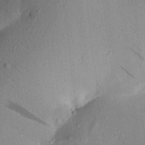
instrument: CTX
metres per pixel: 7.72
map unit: Aa
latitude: 20.5924
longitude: -147.8017
